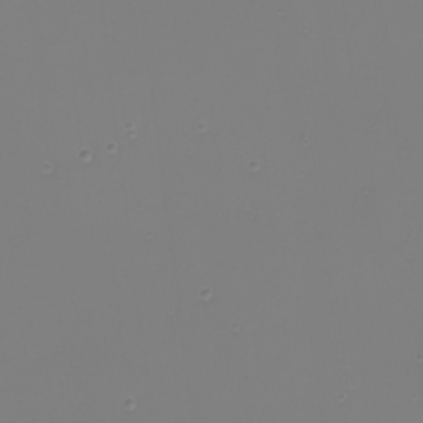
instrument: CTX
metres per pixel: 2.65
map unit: Nhu
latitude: -9.0297
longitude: -80.7057
